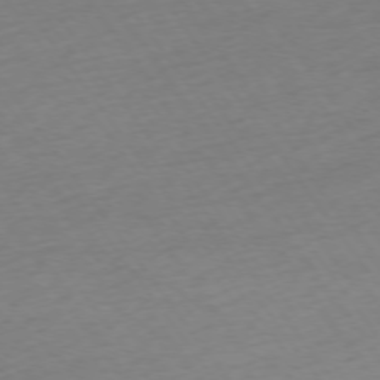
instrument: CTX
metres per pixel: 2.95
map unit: Ap
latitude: -74.7086
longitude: -71.7072
